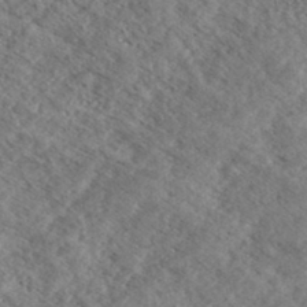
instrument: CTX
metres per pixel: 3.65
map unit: eHh
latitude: 36.1578
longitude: -139.5182
